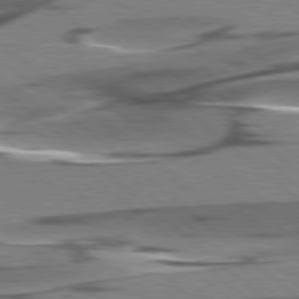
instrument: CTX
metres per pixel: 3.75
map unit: lApd
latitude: 78.4979
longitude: -49.7828
